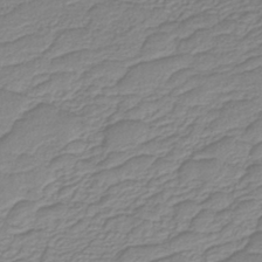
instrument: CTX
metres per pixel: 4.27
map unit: lHb
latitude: -40.6896
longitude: 51.7100
